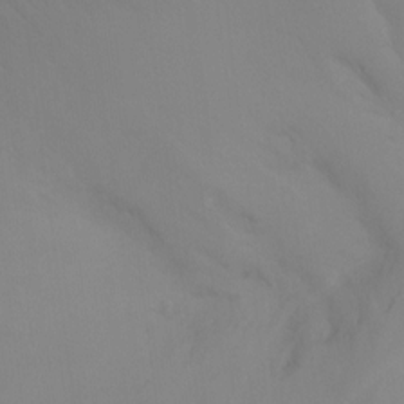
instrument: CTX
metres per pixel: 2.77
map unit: Ht
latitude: -7.5777
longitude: -32.3656
